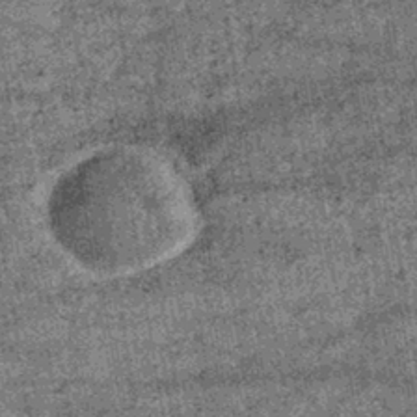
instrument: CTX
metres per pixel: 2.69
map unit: lHb
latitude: -39.9178
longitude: 66.4062
